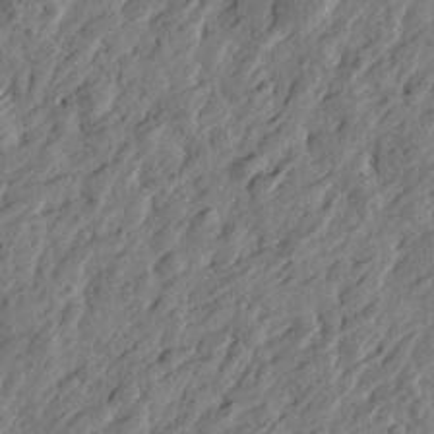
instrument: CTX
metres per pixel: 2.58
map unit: Htu
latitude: -3.3320
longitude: -179.3482
